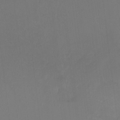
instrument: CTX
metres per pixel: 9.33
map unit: Ht
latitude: -9.3698
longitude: -37.8772
